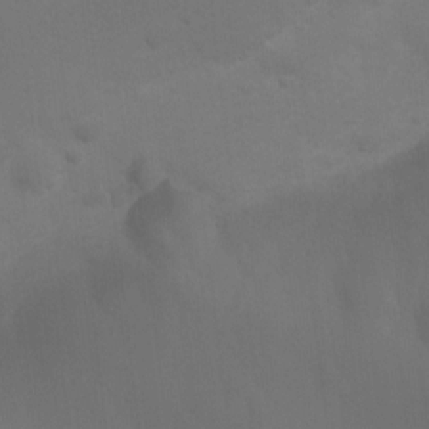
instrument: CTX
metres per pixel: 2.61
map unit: Ht
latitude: 2.9136
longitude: -28.1200
